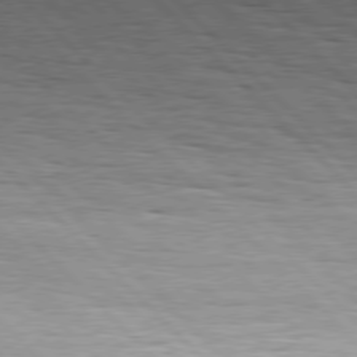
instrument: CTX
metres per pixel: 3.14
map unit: Hpe
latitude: 77.4804
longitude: -126.8380
